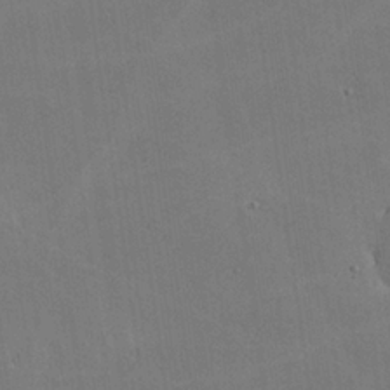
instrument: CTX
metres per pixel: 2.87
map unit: lHvf
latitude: -9.7100
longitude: -102.2333
